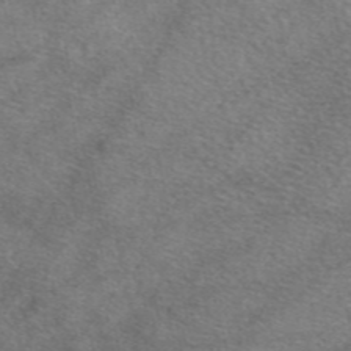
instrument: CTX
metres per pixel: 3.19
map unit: eAb
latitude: 47.4616
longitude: 123.1431
